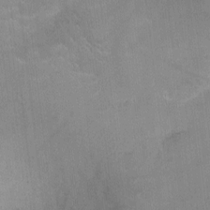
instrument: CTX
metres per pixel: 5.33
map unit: Ht
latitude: -2.6140
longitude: -17.2726
